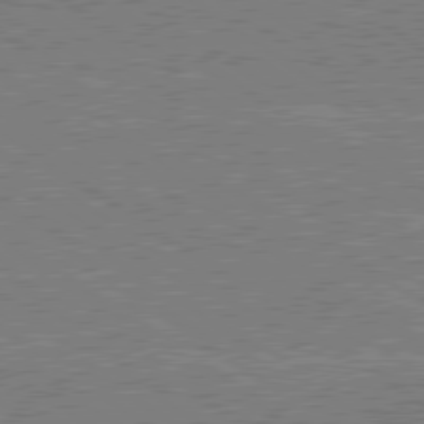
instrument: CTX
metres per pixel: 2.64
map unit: lApd
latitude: 79.7072
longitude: 170.1795
